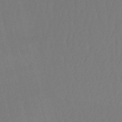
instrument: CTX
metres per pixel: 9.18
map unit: lHb
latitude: -47.6344
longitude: 61.5210
